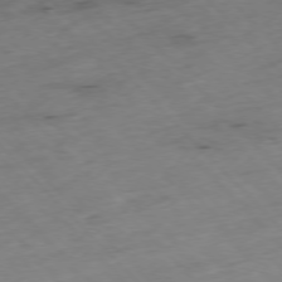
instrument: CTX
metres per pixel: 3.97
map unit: Hpe
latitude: -77.0675
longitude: -17.1403
